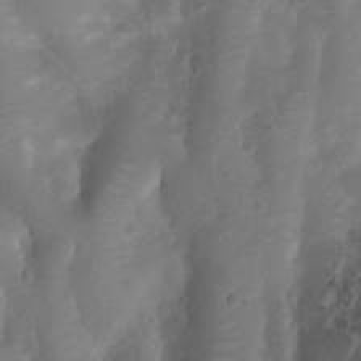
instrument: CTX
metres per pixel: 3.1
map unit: Nhu
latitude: 7.3482
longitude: -22.5735
